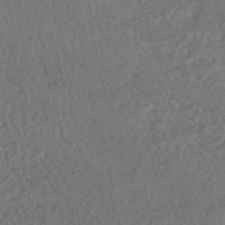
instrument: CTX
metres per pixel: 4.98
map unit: HNhu
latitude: -47.8233
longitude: 98.1039
